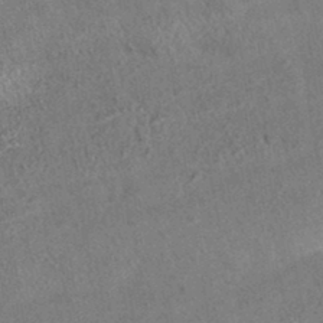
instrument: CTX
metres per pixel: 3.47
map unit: eAb
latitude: 35.1214
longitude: 111.1053
